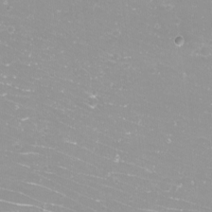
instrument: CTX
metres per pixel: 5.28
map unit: eHh
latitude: -12.1795
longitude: -61.7638
